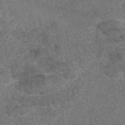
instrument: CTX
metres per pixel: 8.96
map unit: eAb
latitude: 47.9528
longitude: 108.4440
